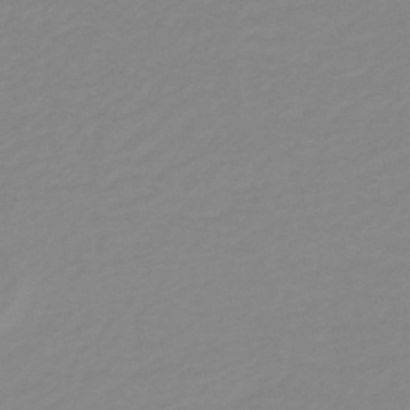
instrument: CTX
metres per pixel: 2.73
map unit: HNb
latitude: -44.5574
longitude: 51.4832
